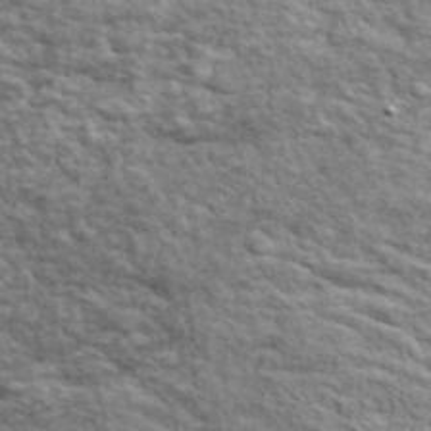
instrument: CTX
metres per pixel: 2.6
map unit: lHvf
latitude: 38.5924
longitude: -88.8002
